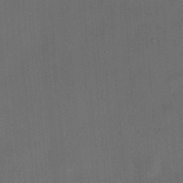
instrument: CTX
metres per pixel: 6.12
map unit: HNhu
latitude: 12.3278
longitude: 10.8219
